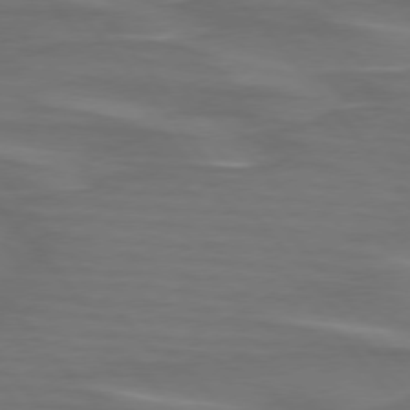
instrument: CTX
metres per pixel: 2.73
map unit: lApd
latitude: 75.5560
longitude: -80.4790
